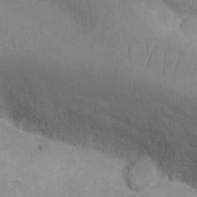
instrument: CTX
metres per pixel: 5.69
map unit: eHh
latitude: -9.4076
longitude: -67.4804
